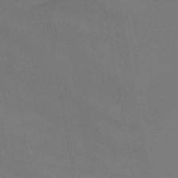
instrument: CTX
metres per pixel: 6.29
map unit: HNb
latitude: -47.1620
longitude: 56.9730
